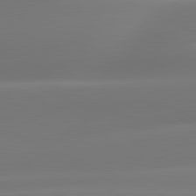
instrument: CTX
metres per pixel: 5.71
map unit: lApd
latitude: 81.4237
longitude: -160.7435
